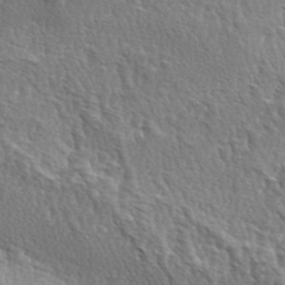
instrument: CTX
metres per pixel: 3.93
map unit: lAa
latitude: -4.0850
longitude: -122.0255
